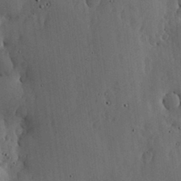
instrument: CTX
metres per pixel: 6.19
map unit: lHvf
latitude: 17.8017
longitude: -114.0255
